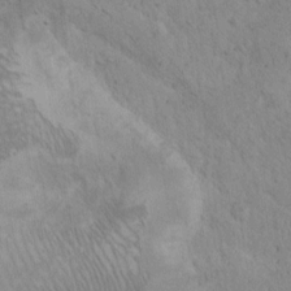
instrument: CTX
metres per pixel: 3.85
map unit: Hto
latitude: 12.9514
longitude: -56.1010
